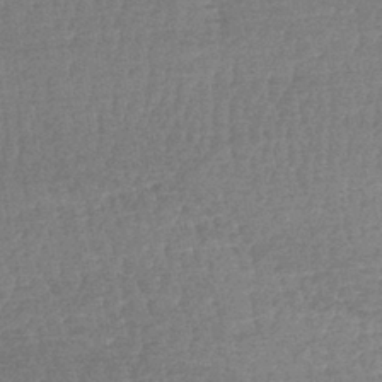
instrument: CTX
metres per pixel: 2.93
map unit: lHb
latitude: -41.2187
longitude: 66.9919
